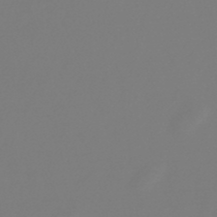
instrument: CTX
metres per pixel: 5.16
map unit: lHb
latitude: -46.8408
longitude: 72.3873
